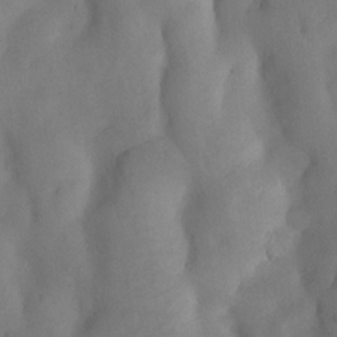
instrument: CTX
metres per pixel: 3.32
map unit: Nhu
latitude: 8.1200
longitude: -22.8569
